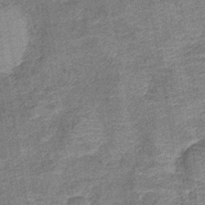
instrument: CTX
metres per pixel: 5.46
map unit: lHb
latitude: -42.1794
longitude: 79.5021
